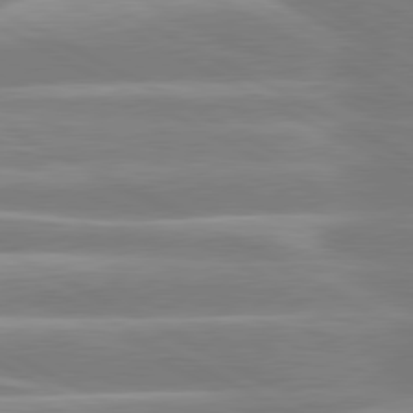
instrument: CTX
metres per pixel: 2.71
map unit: lApd
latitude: 80.6113
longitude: -134.5168
